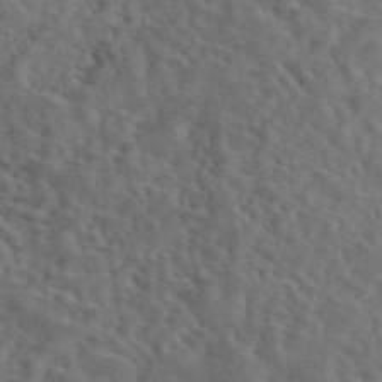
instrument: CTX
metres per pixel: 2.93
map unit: eAb
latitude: 43.9906
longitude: 109.7855
